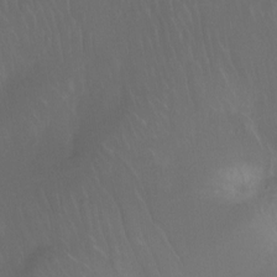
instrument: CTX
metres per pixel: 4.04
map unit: Ht
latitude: -12.0094
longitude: -44.0444
